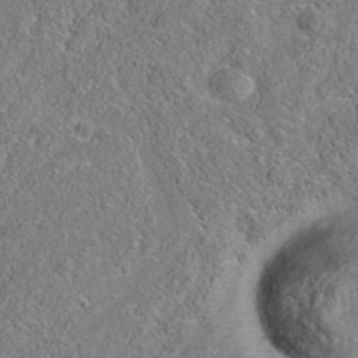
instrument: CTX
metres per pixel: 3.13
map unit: eAb
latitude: 35.7827
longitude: 106.7841
